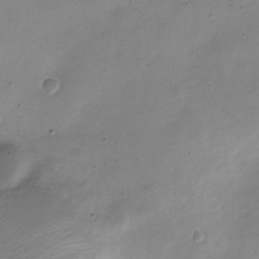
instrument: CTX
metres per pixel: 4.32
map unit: Nve
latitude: -22.1606
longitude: 105.5777
